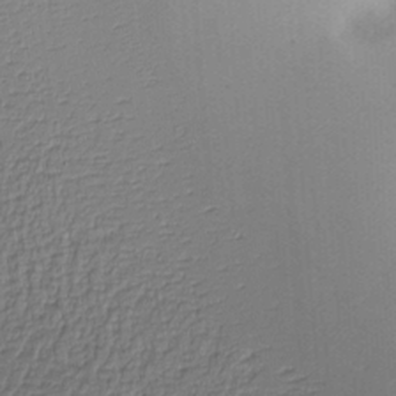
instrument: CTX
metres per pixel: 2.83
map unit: Nve
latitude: -9.0486
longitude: 174.6896
